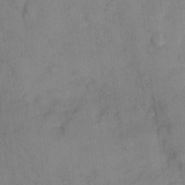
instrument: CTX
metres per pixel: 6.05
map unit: eHh
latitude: 13.4049
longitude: -62.8191
